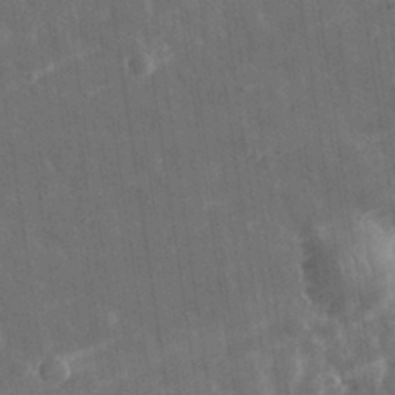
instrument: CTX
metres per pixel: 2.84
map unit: eHh
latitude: 31.8206
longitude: -78.2523
